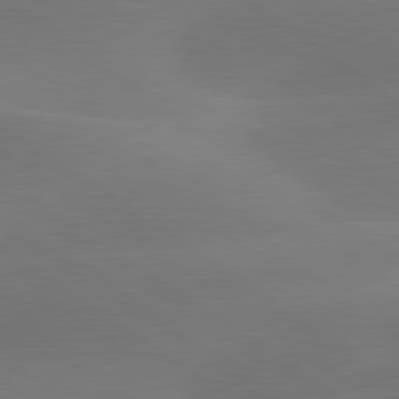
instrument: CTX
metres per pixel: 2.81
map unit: lApd
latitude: 79.8773
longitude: -90.1956
